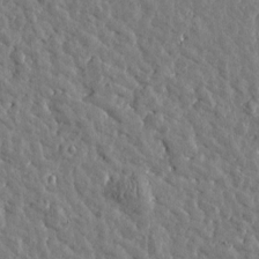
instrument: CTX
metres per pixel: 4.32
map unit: Htu
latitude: 1.0836
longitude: -179.0270
